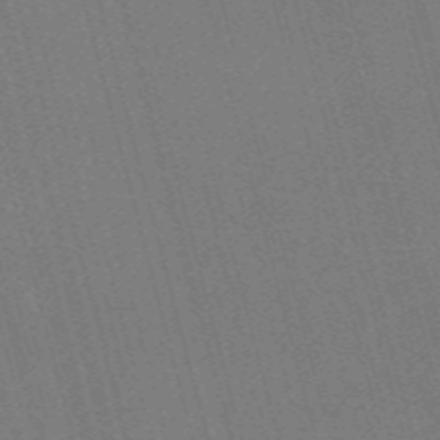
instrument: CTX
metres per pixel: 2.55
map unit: Nve
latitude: -58.3117
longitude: 62.6707
